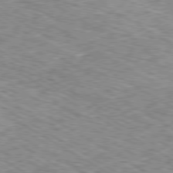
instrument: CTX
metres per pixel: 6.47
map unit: Ap
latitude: -80.4818
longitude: -49.2915
